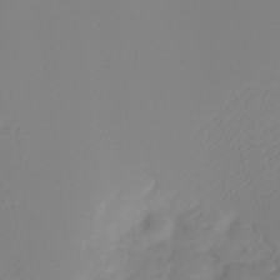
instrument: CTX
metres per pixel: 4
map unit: Ht
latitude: -16.0472
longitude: -49.0836
